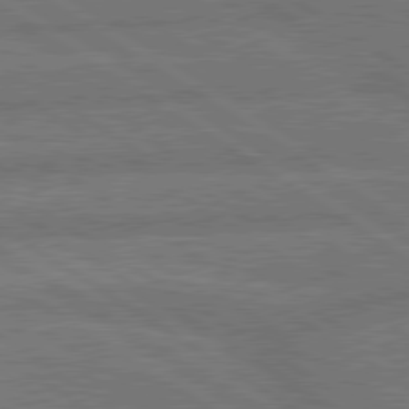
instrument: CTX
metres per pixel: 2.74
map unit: lApd
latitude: 79.8584
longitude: -161.8205
